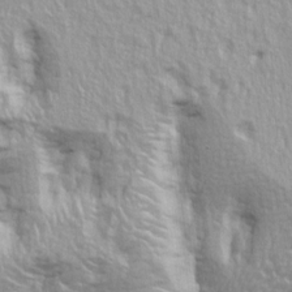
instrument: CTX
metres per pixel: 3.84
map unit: lAa
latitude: 4.2145
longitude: -113.0647
